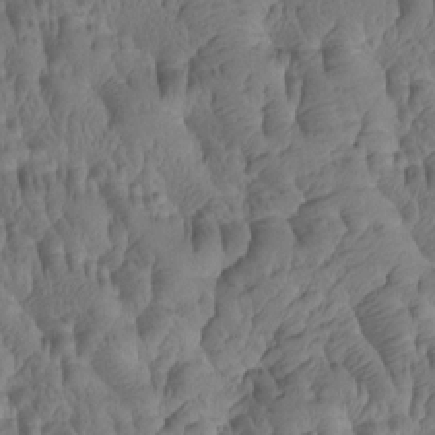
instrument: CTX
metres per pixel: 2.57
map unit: Htu
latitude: -1.1432
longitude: -177.6127
